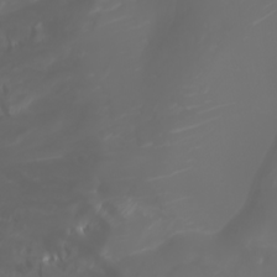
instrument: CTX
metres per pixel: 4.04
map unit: Htu
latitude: -1.0676
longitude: -75.7072
